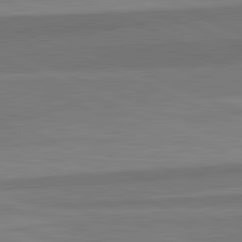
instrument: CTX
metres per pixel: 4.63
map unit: lApd
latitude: 82.7057
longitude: 158.2550
